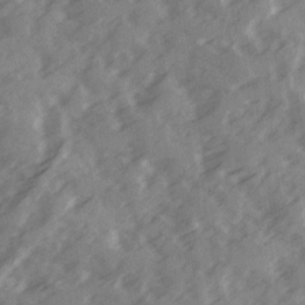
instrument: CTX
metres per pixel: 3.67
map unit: Ave
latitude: 19.1592
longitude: -131.1215
